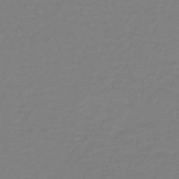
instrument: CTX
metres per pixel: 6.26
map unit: lHb
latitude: -41.9367
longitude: 63.8611
